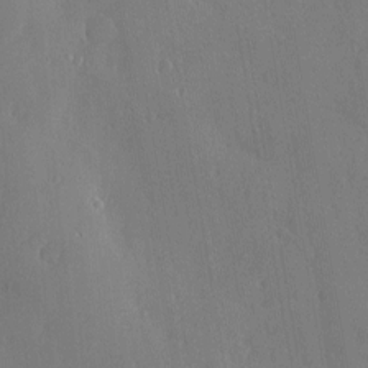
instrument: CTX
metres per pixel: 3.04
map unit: Nve
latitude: -7.6533
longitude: 173.6722
